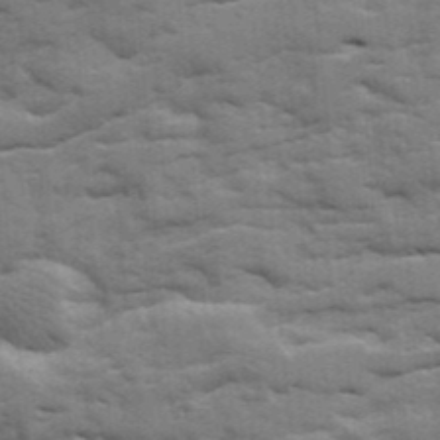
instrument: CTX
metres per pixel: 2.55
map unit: Ave
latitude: 18.6868
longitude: -129.5560
